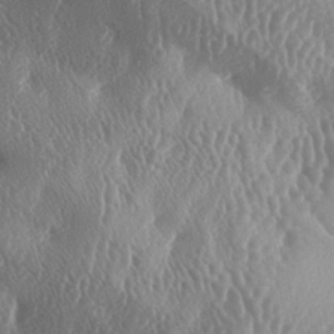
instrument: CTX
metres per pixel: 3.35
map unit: lAa
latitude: -6.2928
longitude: -128.7624
